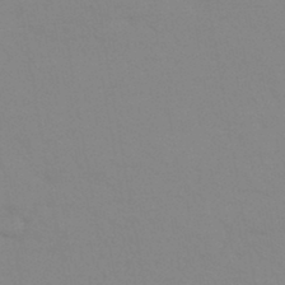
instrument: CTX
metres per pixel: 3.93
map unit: eHb
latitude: -44.3684
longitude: 86.6141
